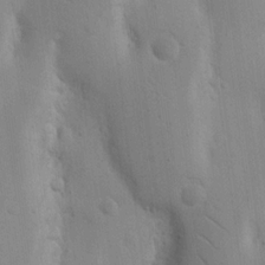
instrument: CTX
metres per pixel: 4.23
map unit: Nhu
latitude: 16.7246
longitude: -78.1578
